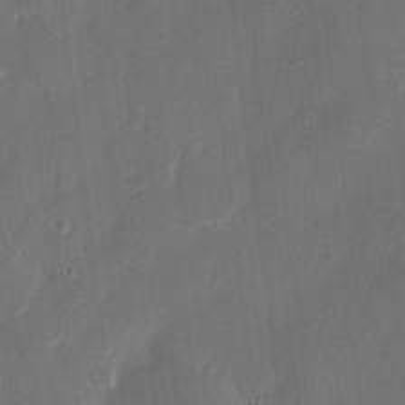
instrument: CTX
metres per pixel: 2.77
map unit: eHh
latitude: 8.4412
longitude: -68.8191
